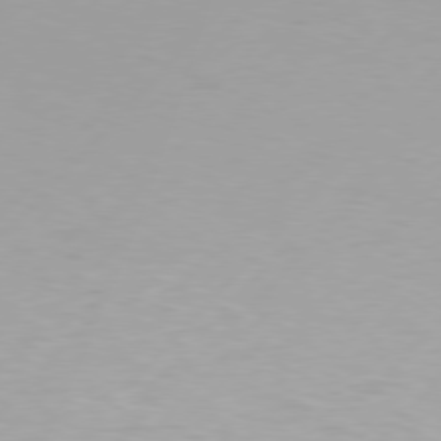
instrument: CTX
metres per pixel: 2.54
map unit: Hpe
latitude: 77.1403
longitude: -138.1578
